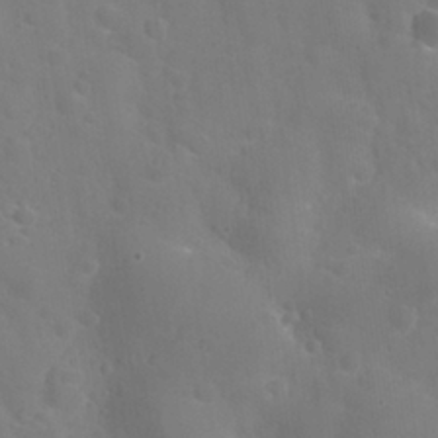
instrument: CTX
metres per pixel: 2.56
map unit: Nhu
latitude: 27.3860
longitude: -55.9906
